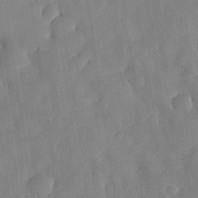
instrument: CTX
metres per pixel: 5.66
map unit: eHh
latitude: 29.6316
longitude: -74.8002
